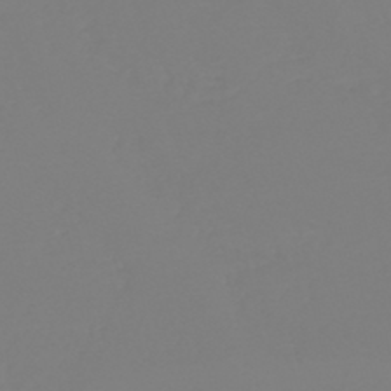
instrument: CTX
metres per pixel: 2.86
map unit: lHb
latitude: -44.3495
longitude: 53.9745
